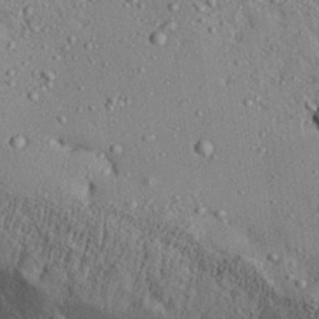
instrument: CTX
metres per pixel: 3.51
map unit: Aa
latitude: 31.8206
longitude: -133.7450
